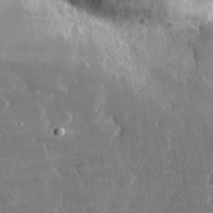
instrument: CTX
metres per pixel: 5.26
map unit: lHvf
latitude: 31.3671
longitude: -90.2145
